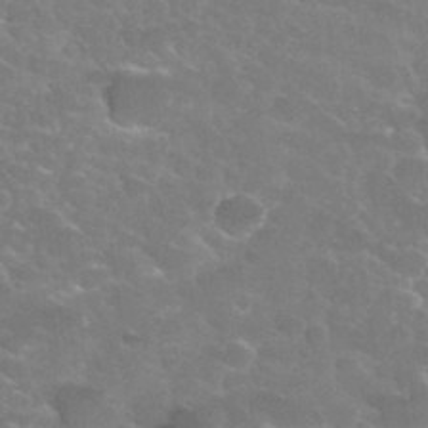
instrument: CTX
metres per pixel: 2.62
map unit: Hto
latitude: 34.3845
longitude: -49.7639
